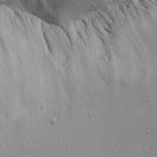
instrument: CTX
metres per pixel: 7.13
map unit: Aa
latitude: 18.1955
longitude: -126.1578
